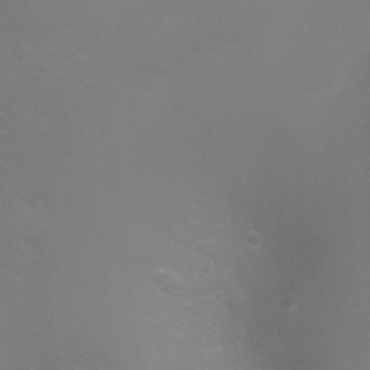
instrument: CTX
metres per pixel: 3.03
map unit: Ht
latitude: -3.8233
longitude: -25.3481
